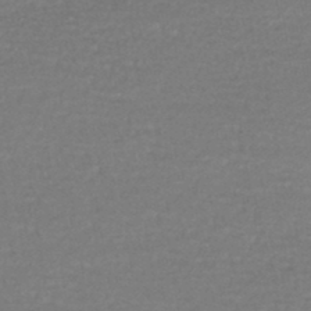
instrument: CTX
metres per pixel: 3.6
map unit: lHb
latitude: -44.4251
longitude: 58.6329
